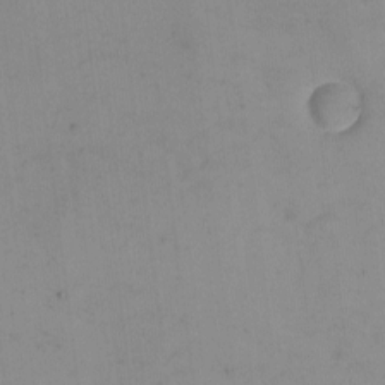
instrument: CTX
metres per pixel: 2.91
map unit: eHh
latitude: -2.0849
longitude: -79.5749
